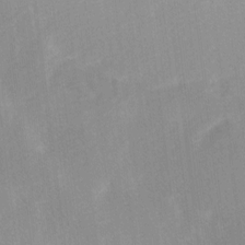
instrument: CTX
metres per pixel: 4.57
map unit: Ave
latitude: 10.6302
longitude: -106.8947
